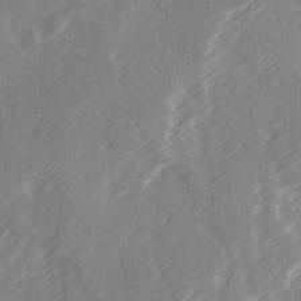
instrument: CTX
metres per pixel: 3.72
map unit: Ave
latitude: 20.7813
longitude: -132.1767
